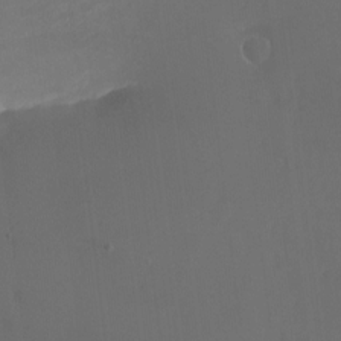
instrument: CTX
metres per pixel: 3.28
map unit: Nhu
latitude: -23.3321
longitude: -71.1970
